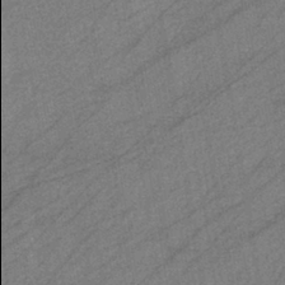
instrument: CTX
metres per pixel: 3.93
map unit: eHb
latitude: -40.0283
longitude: 82.0094
